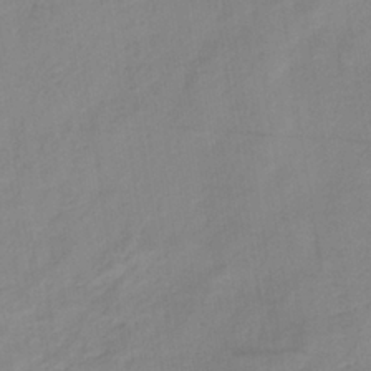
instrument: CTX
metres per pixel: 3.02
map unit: lHb
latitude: -35.6533
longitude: 73.0297
